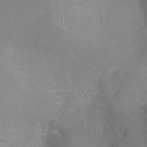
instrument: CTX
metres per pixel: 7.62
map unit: Ht
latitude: -8.8786
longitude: -20.8380
